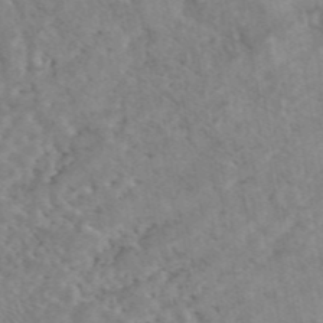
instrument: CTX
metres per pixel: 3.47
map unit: eAb
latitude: 44.7435
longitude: 114.5196
